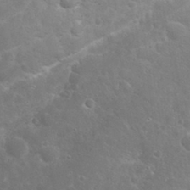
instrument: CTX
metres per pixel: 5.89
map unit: eHh
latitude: 32.0255
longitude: -62.4034
